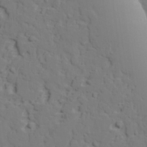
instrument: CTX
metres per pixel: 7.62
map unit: lAvf
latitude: 26.8947
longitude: -109.8772
